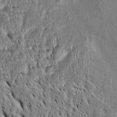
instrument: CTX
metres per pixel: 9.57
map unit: Htu
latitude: -3.4454
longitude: 151.6155
